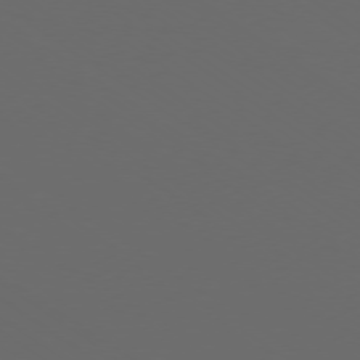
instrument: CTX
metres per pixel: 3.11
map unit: Ap
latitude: -78.8597
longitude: -92.9324
